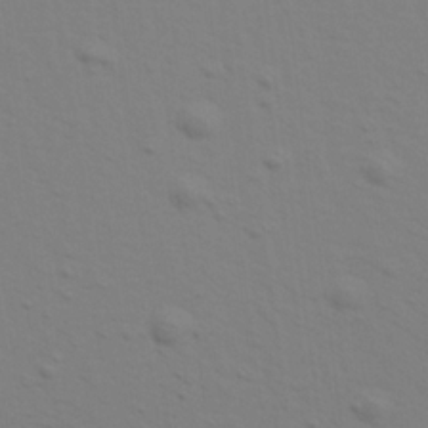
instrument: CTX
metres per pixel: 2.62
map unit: Aa
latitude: 20.8380
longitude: -143.1592
